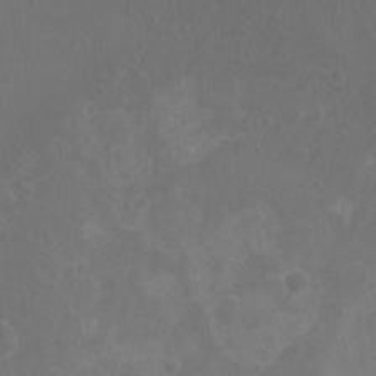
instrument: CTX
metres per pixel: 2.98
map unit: Nhu
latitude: 7.0836
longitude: -19.3103
